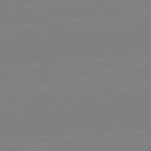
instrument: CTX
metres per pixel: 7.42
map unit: lApd
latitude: 81.9339
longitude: -156.9324
